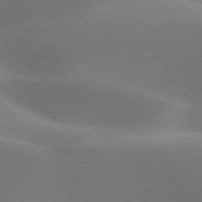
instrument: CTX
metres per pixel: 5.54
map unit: lApd
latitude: 77.2537
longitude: -51.4048
